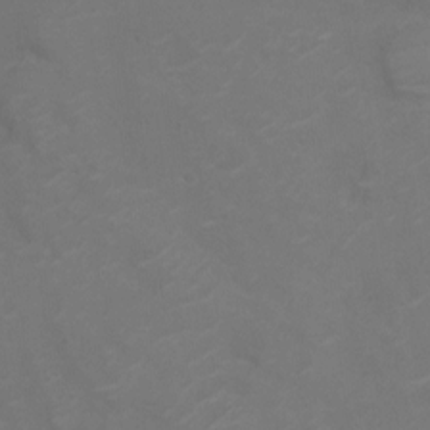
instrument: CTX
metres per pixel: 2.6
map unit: Nhu
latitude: -10.6519
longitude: -20.5546
